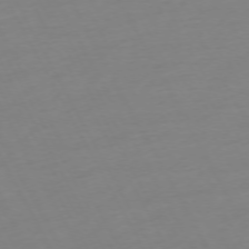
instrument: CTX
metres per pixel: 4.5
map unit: Ap
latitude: -73.7477
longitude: -69.4049
